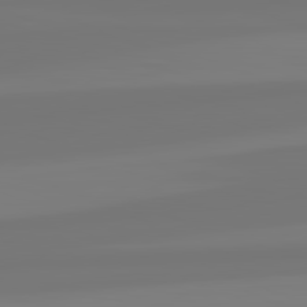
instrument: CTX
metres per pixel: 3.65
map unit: lApd
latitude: 82.2522
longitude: -176.6301
